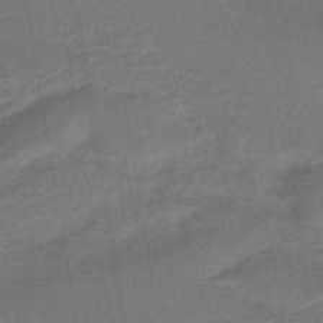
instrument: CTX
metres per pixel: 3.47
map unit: HNhu
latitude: -45.7289
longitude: 91.2187
